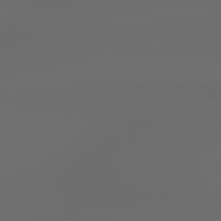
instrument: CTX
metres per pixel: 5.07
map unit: lApd
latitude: 79.2159
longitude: -138.8002
